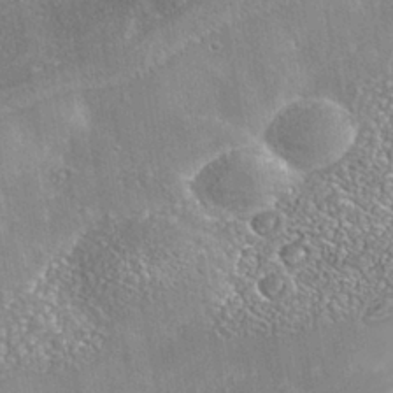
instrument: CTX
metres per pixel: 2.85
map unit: Nhe
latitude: -40.8786
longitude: -100.8569
